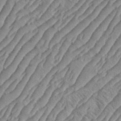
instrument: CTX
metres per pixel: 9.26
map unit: eHh
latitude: 36.6113
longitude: -137.5749
